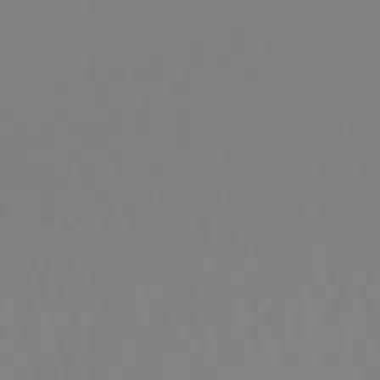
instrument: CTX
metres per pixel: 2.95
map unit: lHb
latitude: -49.6344
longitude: 68.3306
